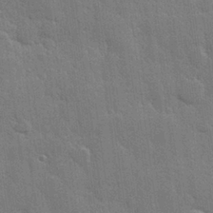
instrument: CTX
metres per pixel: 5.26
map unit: Hve
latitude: 25.9528
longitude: 149.5966
